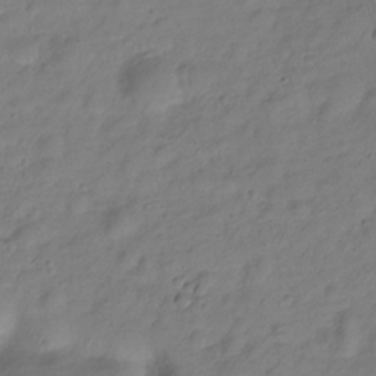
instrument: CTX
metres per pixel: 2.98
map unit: Hve
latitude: -28.1606
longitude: 91.9178
